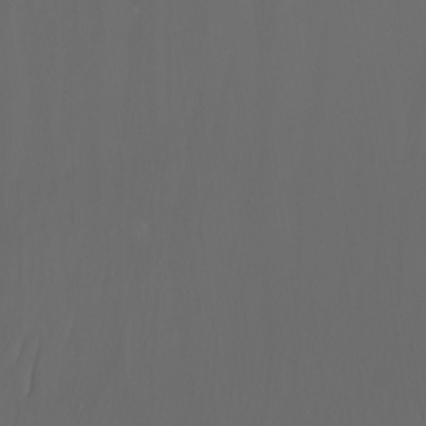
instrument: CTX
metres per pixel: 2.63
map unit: Nhu
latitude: -7.2754
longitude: -81.7639
